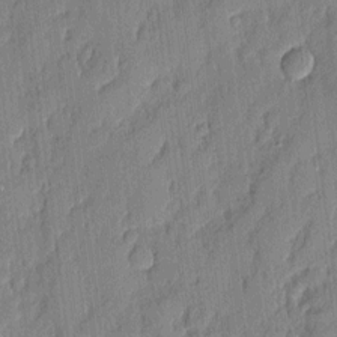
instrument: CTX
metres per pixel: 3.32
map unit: eHh
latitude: 4.6490
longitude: -76.7813
